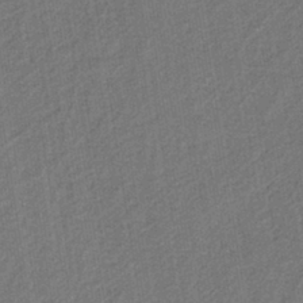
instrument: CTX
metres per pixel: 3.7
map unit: eAb
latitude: -39.8989
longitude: 51.8989
